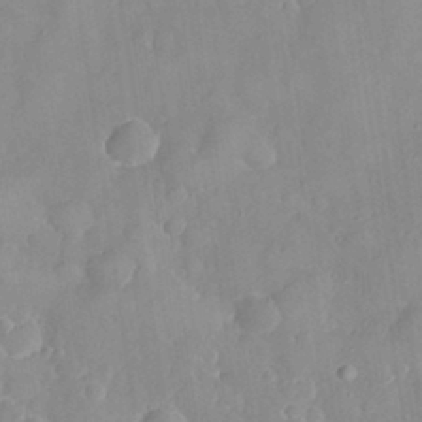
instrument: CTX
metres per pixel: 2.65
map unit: eHh
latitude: 32.2900
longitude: -59.5938
